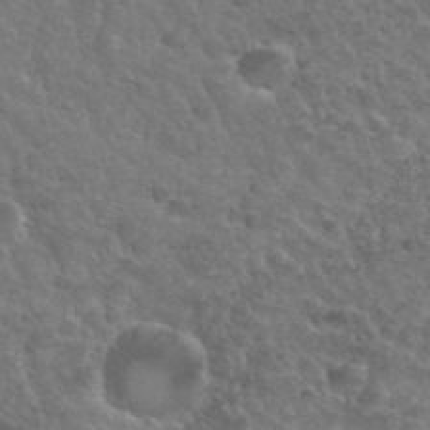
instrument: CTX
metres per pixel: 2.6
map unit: Hto
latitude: 33.5182
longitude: -49.8961
